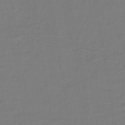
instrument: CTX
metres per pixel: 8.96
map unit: lHb
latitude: -42.6329
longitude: 74.7086
